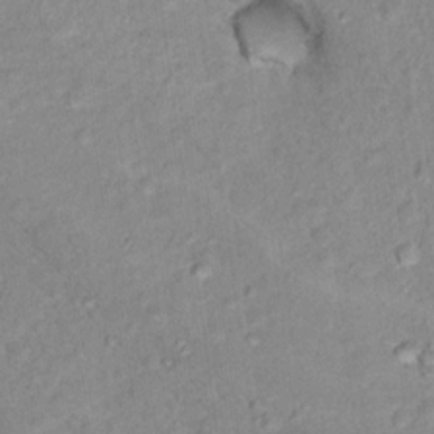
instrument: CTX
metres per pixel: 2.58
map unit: Nhu
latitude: 16.6679
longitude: -32.1767
